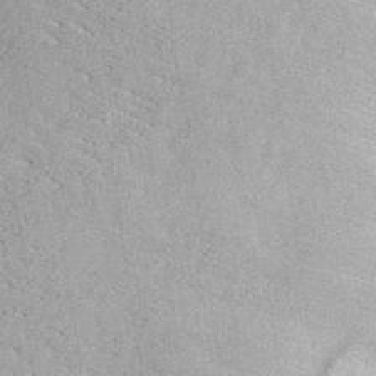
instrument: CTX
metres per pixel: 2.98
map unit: ANa
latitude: 38.5924
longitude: 20.7841
